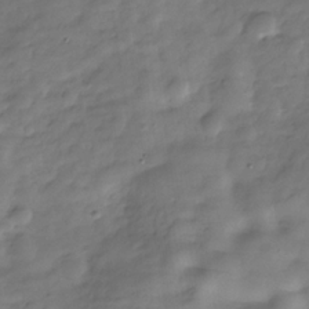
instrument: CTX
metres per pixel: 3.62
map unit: Hve
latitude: -31.0675
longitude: 91.3699
